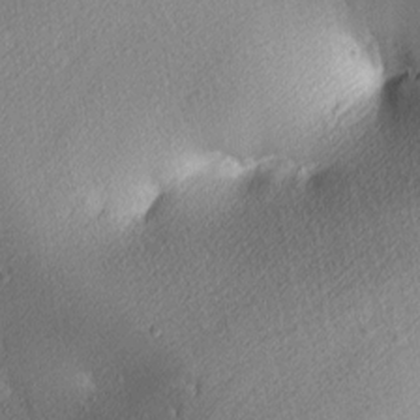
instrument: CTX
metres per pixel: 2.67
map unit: lAa
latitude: 3.8394
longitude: -116.3278
